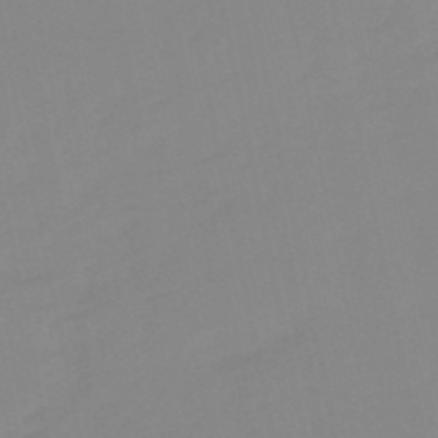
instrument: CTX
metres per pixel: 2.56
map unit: lHb
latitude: -49.3132
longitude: 80.8219
